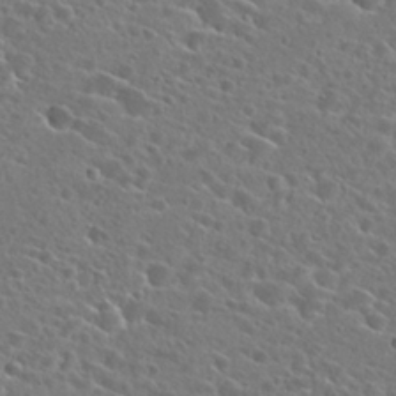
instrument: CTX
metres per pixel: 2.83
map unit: Hto
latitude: 24.7246
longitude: -45.4615
